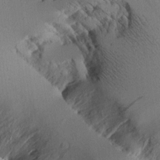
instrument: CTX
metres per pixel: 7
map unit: Aa
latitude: 11.1403
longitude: -127.6883
